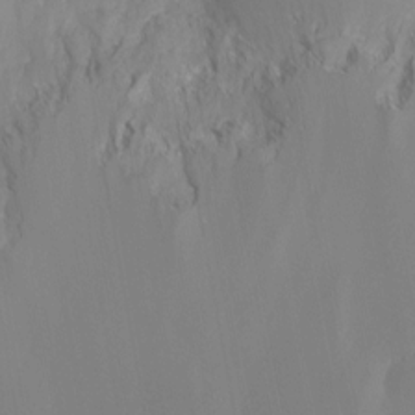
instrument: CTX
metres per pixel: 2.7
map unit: Aa
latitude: -13.1242
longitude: -66.5923
